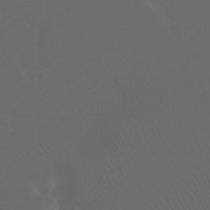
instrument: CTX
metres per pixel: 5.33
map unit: Htu
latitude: -7.3509
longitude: -73.3482
